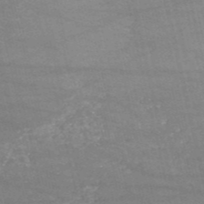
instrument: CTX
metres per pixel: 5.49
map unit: HNb
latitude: -53.0297
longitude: -38.6868
